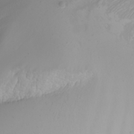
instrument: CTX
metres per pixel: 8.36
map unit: Nhu
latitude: -6.3873
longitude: -83.8394
